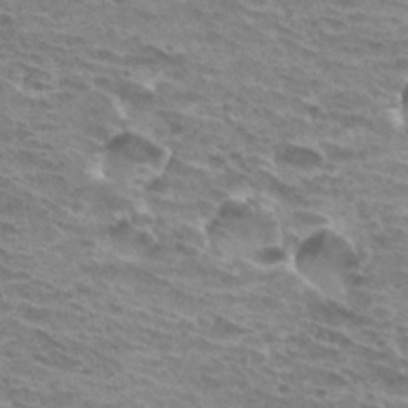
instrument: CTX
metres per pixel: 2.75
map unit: Hto
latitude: 31.9151
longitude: -40.7057
